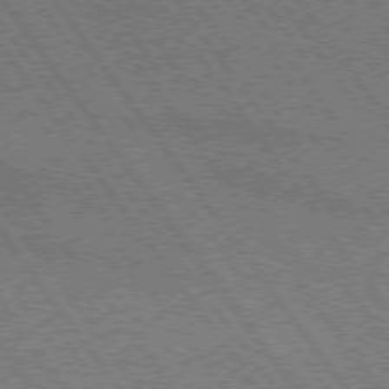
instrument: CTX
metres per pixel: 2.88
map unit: lApd
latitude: 74.9136
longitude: -80.7813
